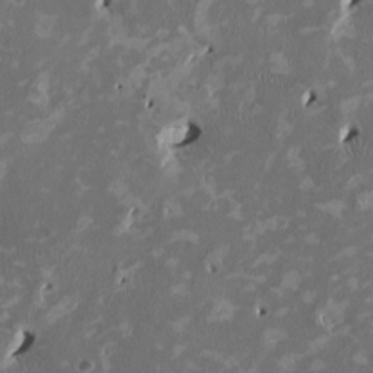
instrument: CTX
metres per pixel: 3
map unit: HNhu
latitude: 2.0255
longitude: -4.5735
